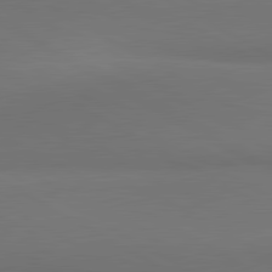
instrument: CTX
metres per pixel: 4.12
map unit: lApd
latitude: 81.2537
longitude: 160.0094
